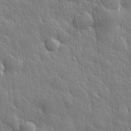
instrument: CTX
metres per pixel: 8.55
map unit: eHh
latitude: 31.7261
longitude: -79.1214
